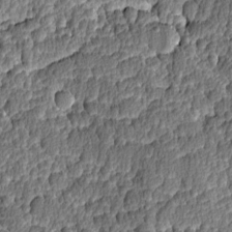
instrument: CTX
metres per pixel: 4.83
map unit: Ave
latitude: -8.5574
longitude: -116.2900
